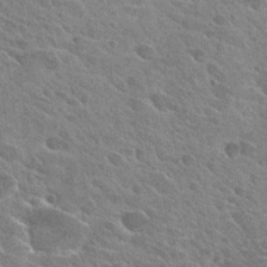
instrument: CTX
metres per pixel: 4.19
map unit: Hto
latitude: 26.6680
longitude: -40.9135
